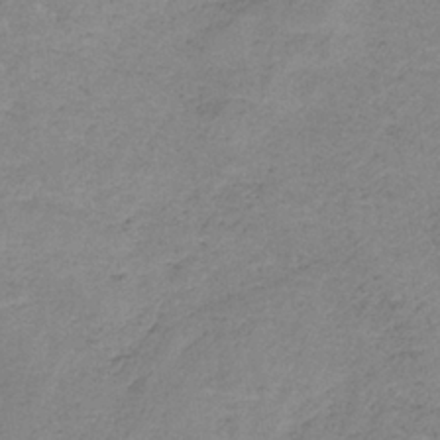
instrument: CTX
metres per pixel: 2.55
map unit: HNb
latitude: -34.5007
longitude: 58.6329
